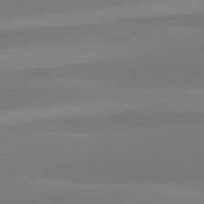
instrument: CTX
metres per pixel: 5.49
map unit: lApd
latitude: 82.7435
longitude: 156.2550
